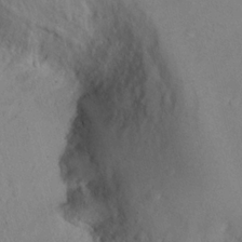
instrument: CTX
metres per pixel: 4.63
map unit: Nhu
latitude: 14.4790
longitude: -29.2915
